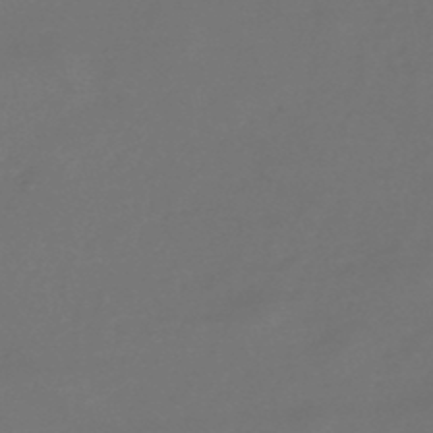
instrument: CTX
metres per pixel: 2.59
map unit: lHb
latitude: -47.7666
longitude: 65.2565
